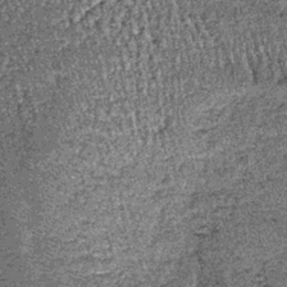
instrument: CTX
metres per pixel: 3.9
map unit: lHb
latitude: -39.8989
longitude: 67.2565
